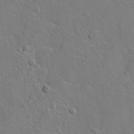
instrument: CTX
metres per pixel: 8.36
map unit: Hto
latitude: 20.2901
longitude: -49.6694
